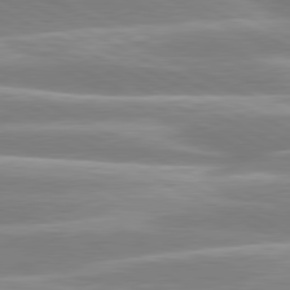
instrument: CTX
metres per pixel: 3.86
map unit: lApd
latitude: 80.5735
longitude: -130.3090
